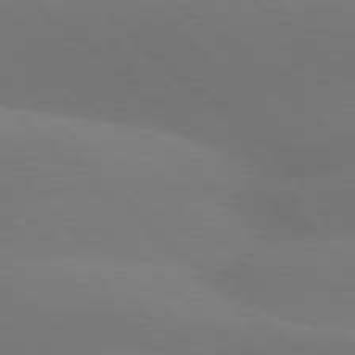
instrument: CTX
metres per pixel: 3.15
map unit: lApd
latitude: 77.7071
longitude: -51.9339
